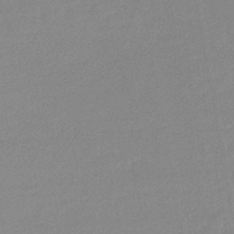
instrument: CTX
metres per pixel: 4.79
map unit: lHb
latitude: -44.1228
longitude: 60.1039
